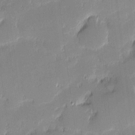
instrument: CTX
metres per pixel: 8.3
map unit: eHh
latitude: -2.0849
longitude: -83.2348
